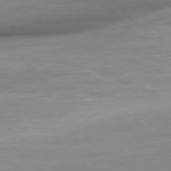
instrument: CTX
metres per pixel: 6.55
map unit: Ap
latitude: -77.9178
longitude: -81.5560
